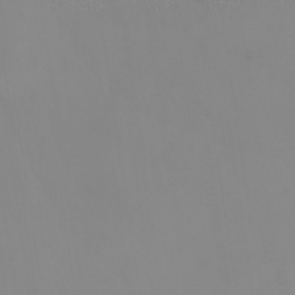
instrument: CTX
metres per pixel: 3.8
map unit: eHh
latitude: -4.6707
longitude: -79.4994
